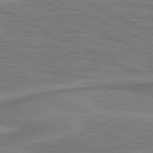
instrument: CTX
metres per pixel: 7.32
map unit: lApd
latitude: 81.1214
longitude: 172.1417
